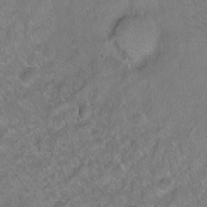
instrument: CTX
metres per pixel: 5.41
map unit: Ht
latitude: -6.9352
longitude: -37.0648
